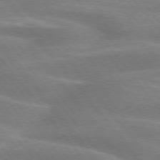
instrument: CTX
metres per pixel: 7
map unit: lApd
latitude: 74.9136
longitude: -58.6491
